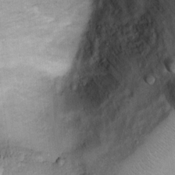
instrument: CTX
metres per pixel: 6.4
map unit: Ht
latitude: 14.1956
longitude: -40.5545
